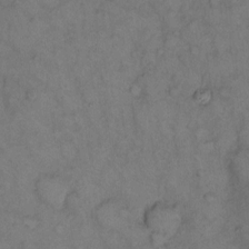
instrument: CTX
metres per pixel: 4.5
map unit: eHh
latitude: 12.5168
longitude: -63.2159
